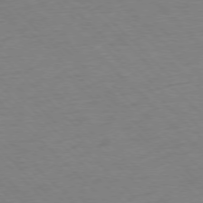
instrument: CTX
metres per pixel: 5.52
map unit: Ap
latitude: -77.3699
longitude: -85.7072
